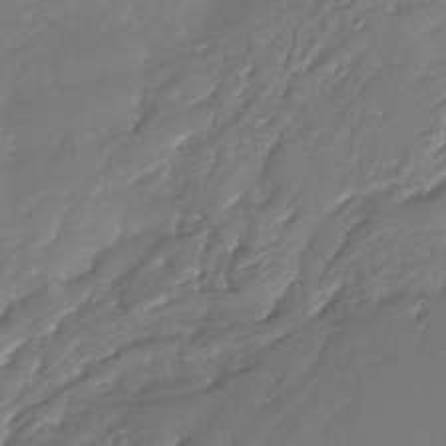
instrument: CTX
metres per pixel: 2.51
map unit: Nhu
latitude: -28.2362
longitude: -66.8758
